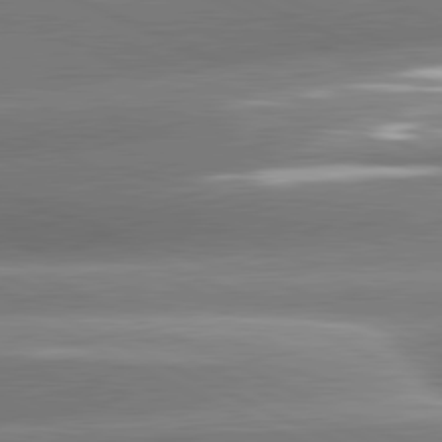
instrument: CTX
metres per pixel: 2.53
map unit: lApd
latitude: 81.2348
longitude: -159.6316
